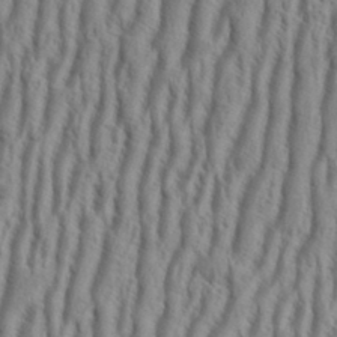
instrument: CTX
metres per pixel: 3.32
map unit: eHh
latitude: 34.4601
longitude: -138.1767
